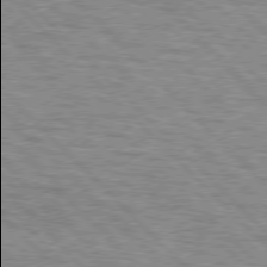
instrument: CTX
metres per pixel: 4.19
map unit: lApd
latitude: 76.8380
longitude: -77.9906
